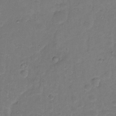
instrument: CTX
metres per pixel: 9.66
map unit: Hto
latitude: -11.2754
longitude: -38.8191
